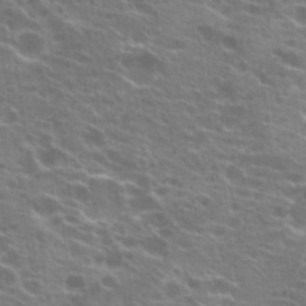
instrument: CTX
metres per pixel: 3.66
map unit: Hto
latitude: 21.8017
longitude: -40.4034
